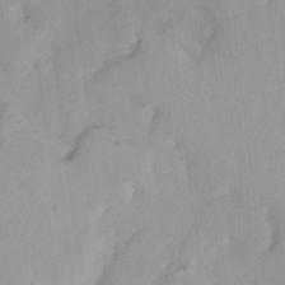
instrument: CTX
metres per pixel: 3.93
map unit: HNhu
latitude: 3.8583
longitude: 3.8611
